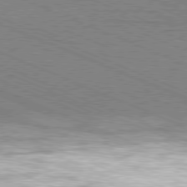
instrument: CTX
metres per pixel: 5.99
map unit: Hpe
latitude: -81.4833
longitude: 16.7275
